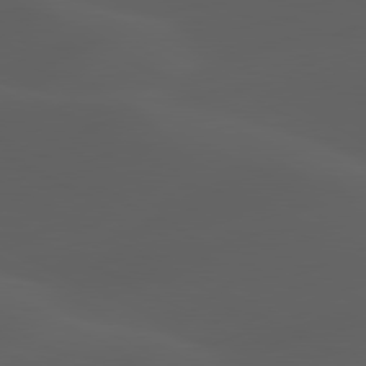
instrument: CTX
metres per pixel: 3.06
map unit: lApd
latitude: 80.1956
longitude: -90.0444
